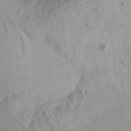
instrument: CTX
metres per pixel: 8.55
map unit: Aa
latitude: 12.9325
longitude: -143.6883
